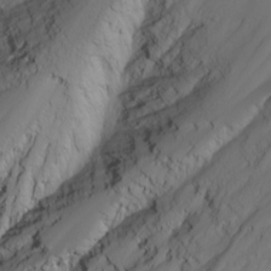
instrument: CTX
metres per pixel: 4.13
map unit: Nhu
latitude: -6.8786
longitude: -81.9717
